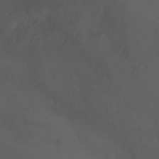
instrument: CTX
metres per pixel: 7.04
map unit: Ht
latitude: 0.7057
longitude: -21.2726
